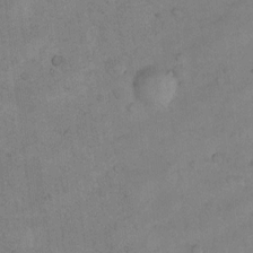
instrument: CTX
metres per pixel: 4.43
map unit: Nhu
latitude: 8.2712
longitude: -23.2537
